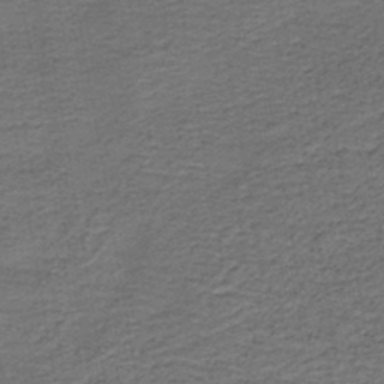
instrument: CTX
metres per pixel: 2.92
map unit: HNb
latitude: -42.9352
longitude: 50.8975
